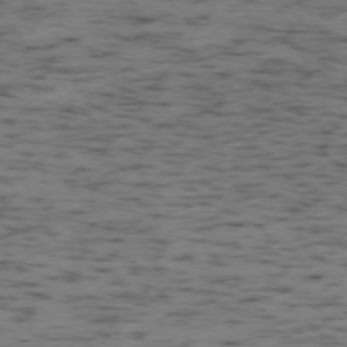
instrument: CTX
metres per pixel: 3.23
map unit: Ap
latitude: -76.1039
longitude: -61.2537
